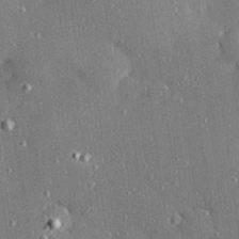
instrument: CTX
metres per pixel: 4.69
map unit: Hve
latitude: 27.6127
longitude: -90.4223
